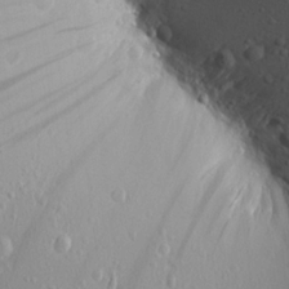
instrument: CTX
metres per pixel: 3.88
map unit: Aa
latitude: 17.2348
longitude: -147.7450
